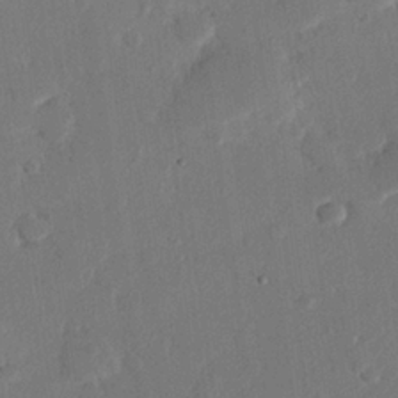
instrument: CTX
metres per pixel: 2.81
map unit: eHh
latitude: 25.7071
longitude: -80.6490
